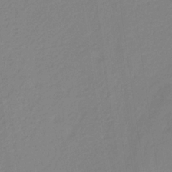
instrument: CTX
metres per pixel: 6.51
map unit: HNb
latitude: -31.7666
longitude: 60.1606
